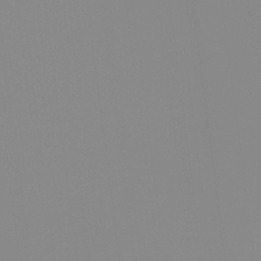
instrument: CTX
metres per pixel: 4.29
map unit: Ht
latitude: -12.8597
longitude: -49.9339
